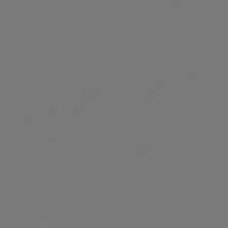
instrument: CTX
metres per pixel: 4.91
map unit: Hpe
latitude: 76.4979
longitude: -138.0444
